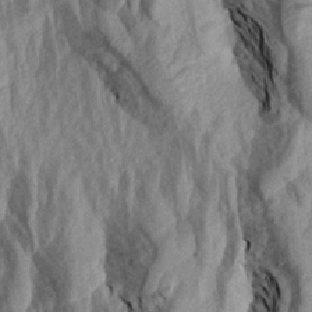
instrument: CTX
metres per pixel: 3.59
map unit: Aa
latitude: 19.2915
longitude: -145.9339
